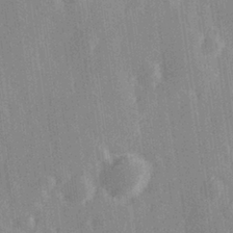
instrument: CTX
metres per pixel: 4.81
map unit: Hve
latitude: 28.2522
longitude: 147.5777
